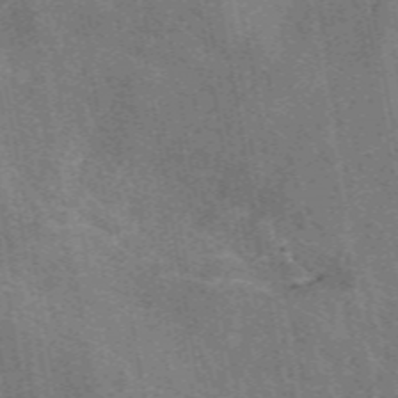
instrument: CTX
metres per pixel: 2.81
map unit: eAb
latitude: 50.2522
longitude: 115.9178
